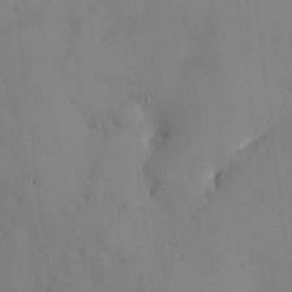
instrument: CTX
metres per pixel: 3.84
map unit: HNhu
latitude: 5.2537
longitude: -4.6490
